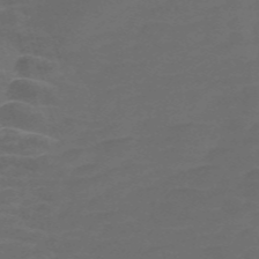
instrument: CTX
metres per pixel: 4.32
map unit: Nve
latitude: -58.5762
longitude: 65.9367
